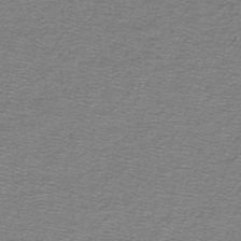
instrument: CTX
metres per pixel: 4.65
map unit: lHb
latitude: -44.3117
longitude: 56.8219
